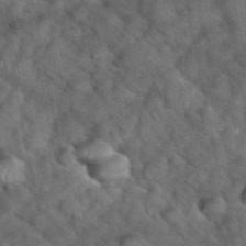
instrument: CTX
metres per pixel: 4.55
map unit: eHh
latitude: 39.4804
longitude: -56.9891
